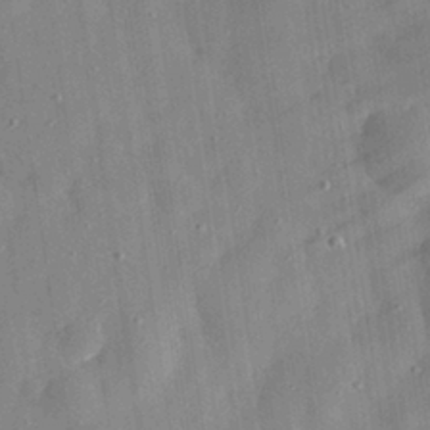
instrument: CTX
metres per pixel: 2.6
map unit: eHh
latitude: 29.4615
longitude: -74.8380
